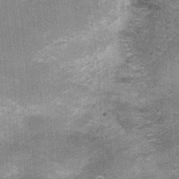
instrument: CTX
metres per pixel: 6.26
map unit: Nhu
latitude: 2.7435
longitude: -17.0458
